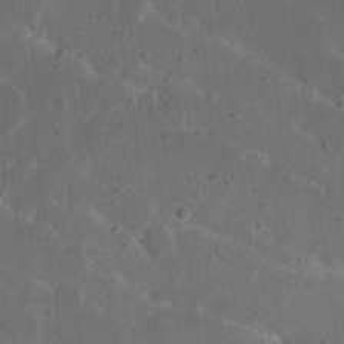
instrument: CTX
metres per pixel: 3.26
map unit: Nhu
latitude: 22.8191
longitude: -70.7435
